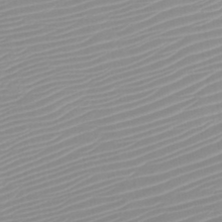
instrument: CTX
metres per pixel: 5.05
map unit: HNb
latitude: -45.6533
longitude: -43.5938
